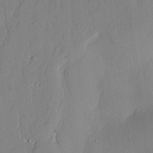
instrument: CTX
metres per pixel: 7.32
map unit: lAvf
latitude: 24.6868
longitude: -112.1389
